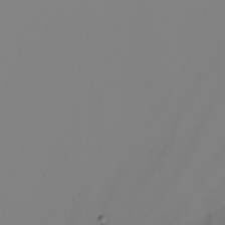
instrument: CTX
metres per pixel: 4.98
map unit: Nhu
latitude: -5.3698
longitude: -95.7450
